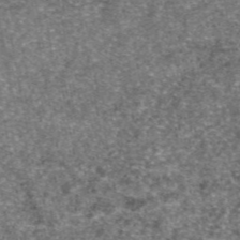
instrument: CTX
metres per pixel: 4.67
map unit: eAb
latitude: 47.2159
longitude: 107.2376
